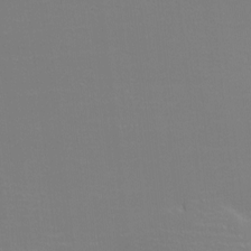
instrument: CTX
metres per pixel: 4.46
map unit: eHh
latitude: -6.2739
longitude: -83.2914
